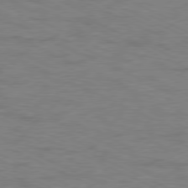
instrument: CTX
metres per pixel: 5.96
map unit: Ap
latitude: -78.4062
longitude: -73.7639
